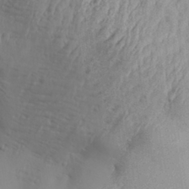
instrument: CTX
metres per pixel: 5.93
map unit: Aa
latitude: 30.2712
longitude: -132.3845
